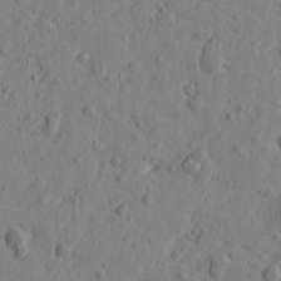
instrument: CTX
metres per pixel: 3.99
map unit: Htu
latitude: -1.2376
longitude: -177.1025
